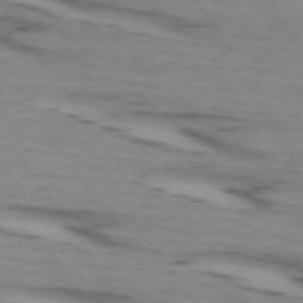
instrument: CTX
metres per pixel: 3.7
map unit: lApd
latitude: 73.4805
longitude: -71.6883
